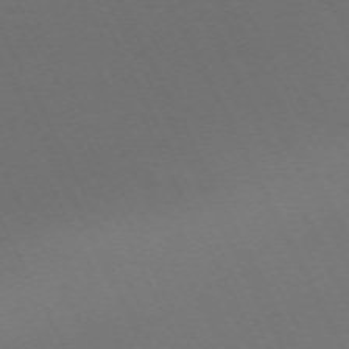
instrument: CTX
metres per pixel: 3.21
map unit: Hpe
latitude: -71.1431
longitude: 16.5385
